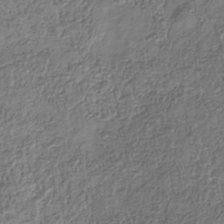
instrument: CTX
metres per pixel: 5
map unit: Hve
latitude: -33.7667
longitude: 88.7463
